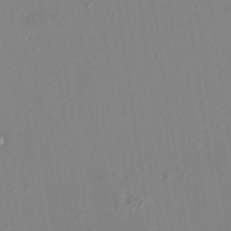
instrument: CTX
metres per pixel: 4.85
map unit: HNhu
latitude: 7.6694
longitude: -0.9702
